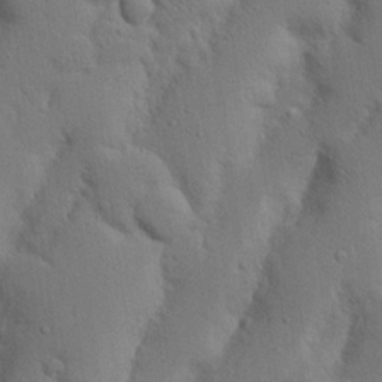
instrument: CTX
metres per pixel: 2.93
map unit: Nhu
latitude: 19.9906
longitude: -75.3482
